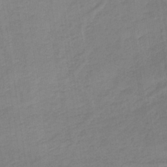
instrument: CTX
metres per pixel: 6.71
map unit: lHb
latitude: -36.9541
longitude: 69.2942
